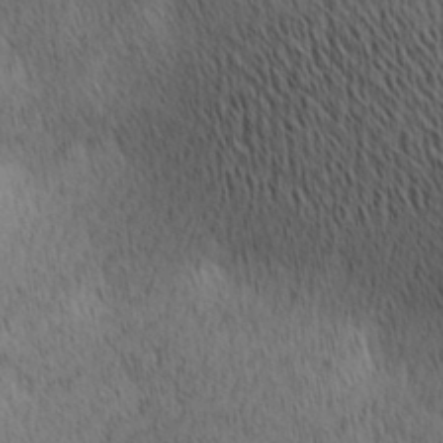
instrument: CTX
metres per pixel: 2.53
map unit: lAa
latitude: 11.0270
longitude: -107.9150
